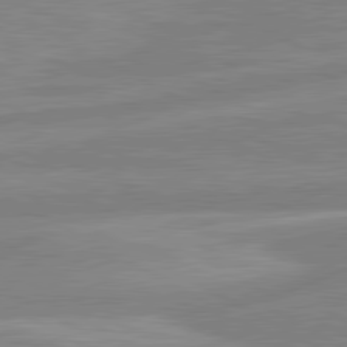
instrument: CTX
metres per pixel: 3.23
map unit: lApd
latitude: 80.8191
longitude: -168.1200
